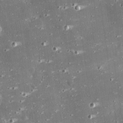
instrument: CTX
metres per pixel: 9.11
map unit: eHh
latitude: 25.0458
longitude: -89.1215
